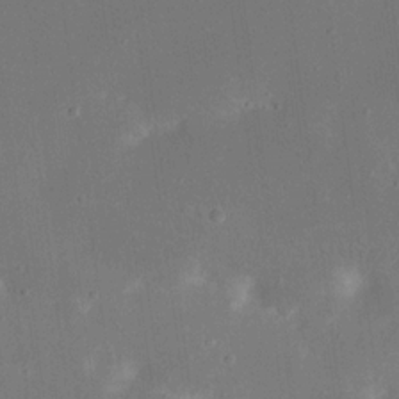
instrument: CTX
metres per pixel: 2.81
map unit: eHh
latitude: 18.4979
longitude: -70.5546
